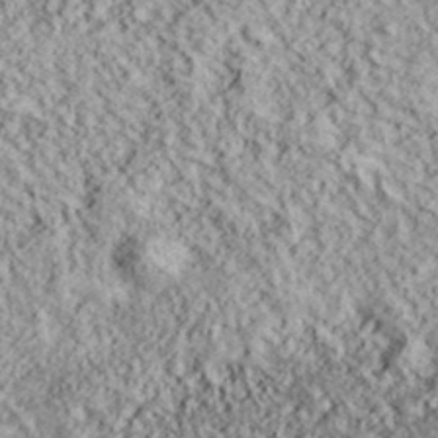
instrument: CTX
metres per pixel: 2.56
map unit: lHvf
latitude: 38.6112
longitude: -89.6694
